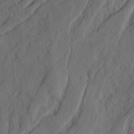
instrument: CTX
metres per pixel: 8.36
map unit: Ave
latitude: 23.5749
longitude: -133.5182
